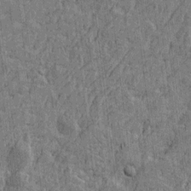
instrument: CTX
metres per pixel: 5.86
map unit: Htu
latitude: -5.4076
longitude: -179.2159
